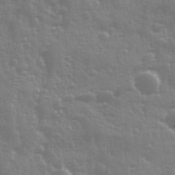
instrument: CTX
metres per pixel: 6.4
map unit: Ave
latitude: 12.6869
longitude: -103.5749
